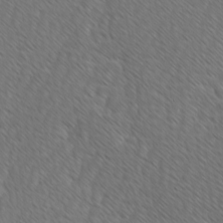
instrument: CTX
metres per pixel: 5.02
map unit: Ave
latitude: 8.1956
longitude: -105.8773
